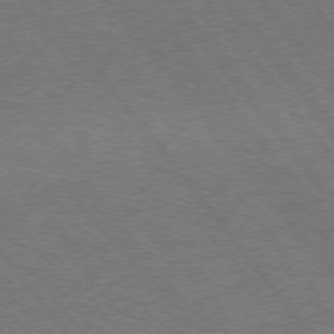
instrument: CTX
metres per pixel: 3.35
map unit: Ap
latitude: -75.6911
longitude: -62.8569
